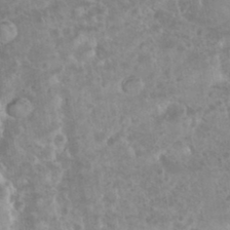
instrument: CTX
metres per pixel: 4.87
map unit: eHh
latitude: 34.7246
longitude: -61.9150
